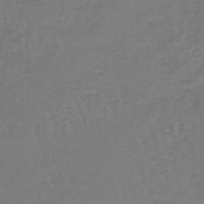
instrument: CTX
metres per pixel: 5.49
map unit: lHb
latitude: -38.7652
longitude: 63.9178
